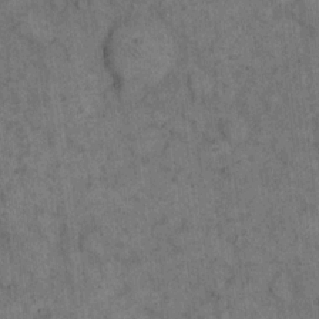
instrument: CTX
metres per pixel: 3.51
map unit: eHh
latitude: 15.7261
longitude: -64.9325
